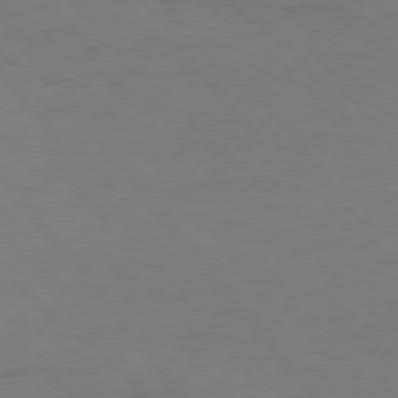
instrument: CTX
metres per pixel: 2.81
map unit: Hpe
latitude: 75.4615
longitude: -140.8758
